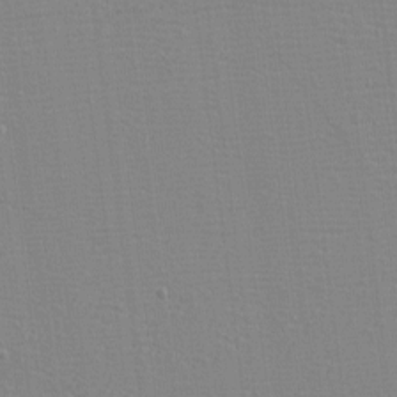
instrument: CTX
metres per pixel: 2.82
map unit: eHh
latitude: -3.6343
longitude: -86.0444
